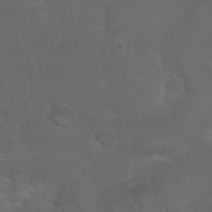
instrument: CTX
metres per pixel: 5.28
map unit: Nhu
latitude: 24.5734
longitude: -51.6316
